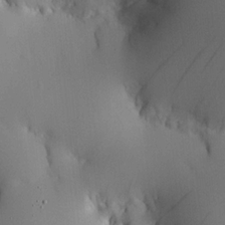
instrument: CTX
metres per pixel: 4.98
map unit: HNhu
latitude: 13.6883
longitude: 12.9731
